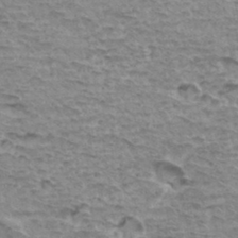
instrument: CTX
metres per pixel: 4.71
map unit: Hto
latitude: 34.2900
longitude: -39.8205
